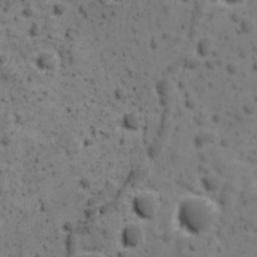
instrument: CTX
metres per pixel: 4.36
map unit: Ave
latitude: 10.8191
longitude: -104.9703
